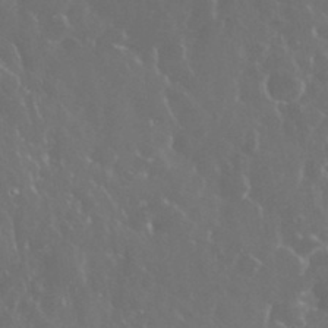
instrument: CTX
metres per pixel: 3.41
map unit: eHh
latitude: 34.6490
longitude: -60.8758
